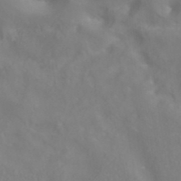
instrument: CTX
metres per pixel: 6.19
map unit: ANa
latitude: 40.4978
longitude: 22.4629
